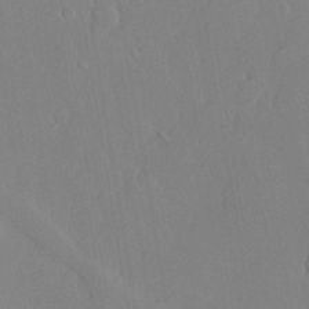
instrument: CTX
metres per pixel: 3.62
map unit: lHvf
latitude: 21.5749
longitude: 145.1620
